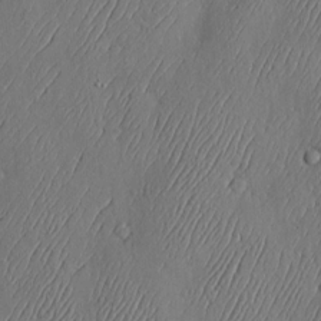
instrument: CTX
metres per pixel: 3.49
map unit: Hve
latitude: -10.9542
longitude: 173.6722
